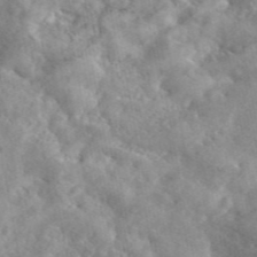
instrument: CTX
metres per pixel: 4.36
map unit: eAb
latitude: 45.4993
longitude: 128.3306
